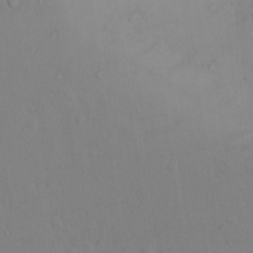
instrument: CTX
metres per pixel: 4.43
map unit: Nhu
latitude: 13.0459
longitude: -27.8961
